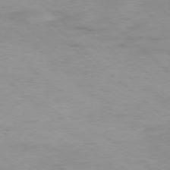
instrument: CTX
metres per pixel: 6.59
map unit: Ap
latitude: -77.7856
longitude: -93.7638
